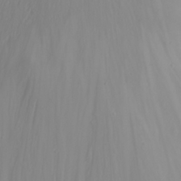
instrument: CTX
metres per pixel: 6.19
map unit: Nhu
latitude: -4.6896
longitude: -85.2159
